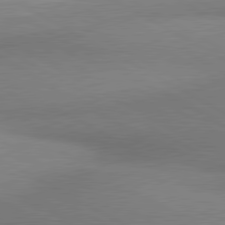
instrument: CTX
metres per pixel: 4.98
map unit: lApd
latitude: 80.8380
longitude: 163.9556
